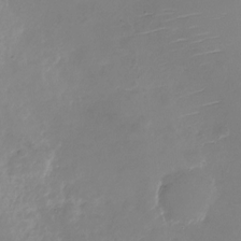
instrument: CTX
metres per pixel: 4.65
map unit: Nhu
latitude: -27.6532
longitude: -78.7435
